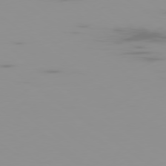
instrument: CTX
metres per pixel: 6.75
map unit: Ap
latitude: -79.3131
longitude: -70.2900
